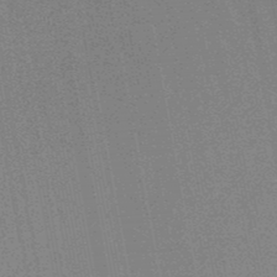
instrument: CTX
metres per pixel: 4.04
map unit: lHb
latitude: -48.4062
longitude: 74.7652
